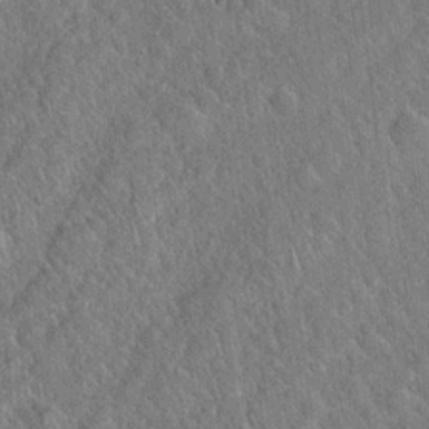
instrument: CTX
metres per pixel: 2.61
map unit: Hto
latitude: 19.0458
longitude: -52.6302
